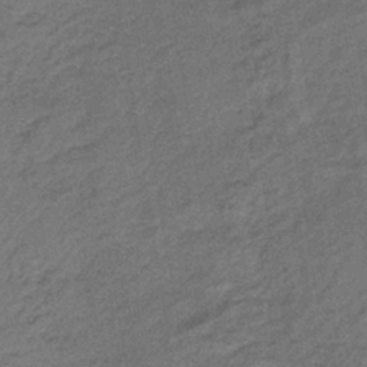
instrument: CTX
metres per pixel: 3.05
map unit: lHb
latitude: -35.5777
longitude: 62.8219
